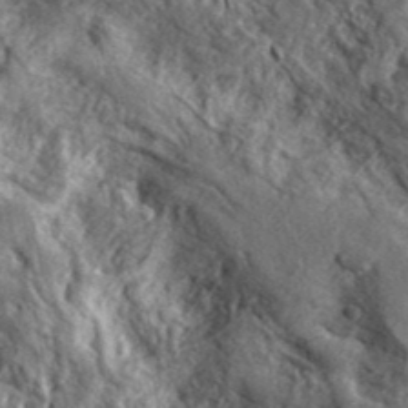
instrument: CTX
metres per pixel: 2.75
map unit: lHvf
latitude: 41.5371
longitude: -89.3482
